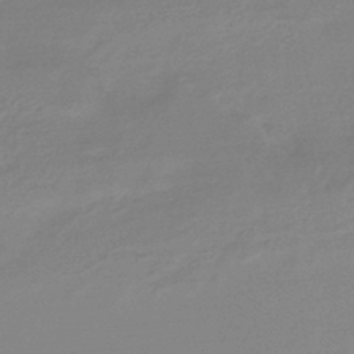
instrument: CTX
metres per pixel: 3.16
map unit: HNb
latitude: -46.0472
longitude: -35.0836
